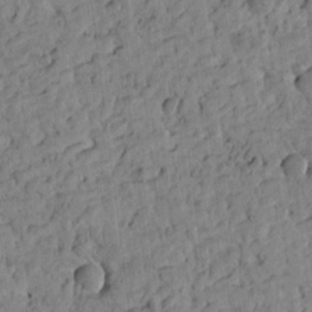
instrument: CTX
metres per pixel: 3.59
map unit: Htu
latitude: -2.1038
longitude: 179.2943
